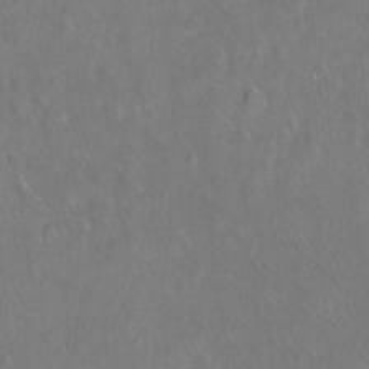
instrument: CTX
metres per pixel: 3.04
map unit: Hto
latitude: -6.9541
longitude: -37.7072
